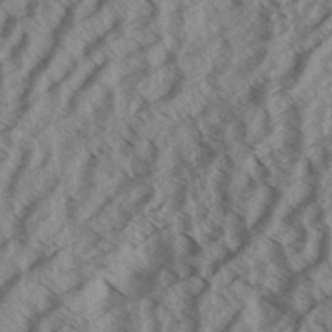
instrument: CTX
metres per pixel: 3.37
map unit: Aa
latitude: 33.6316
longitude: -139.9150
